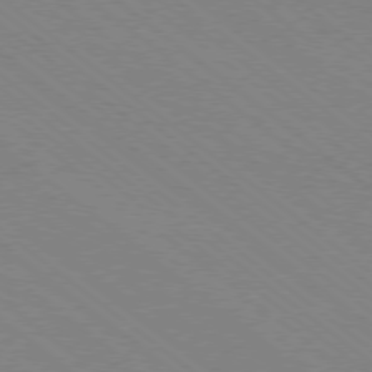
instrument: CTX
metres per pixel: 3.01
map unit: Ap
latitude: -78.6896
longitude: -64.4979
